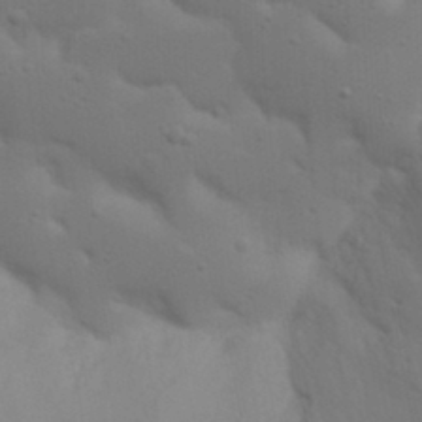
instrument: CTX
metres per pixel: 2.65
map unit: Nhu
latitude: 22.0444
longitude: -73.4427
